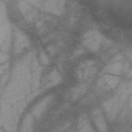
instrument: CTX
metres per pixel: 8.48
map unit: HNb
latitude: -47.0297
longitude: -41.0836
